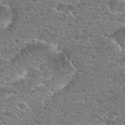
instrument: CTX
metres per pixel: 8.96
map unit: Hto
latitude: 24.9702
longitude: -45.8772
